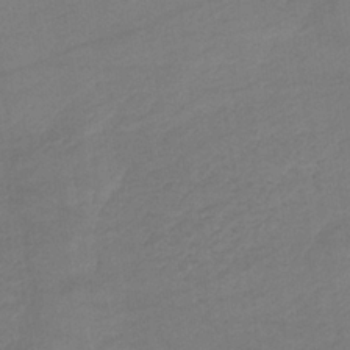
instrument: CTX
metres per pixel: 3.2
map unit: HNb
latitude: -33.7478
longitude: 64.2740
